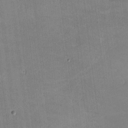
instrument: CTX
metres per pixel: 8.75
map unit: lHvf
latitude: -9.4076
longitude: -101.3482
